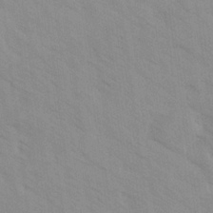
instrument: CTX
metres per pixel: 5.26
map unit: Ave
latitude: -1.7478
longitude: -112.0444
